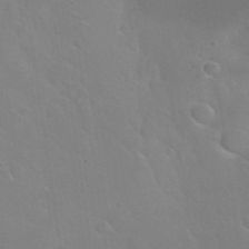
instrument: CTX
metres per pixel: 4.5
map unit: Nhu
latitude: 30.6869
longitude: -53.9339
